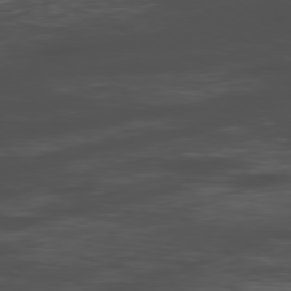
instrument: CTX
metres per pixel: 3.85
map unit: Hpe
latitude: -78.6707
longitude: 15.7856
